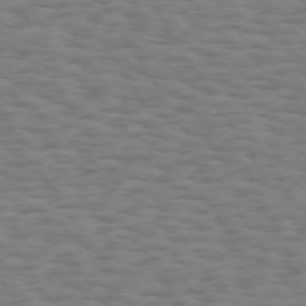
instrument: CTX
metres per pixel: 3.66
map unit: Hpe
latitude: 73.4238
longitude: -140.2144
